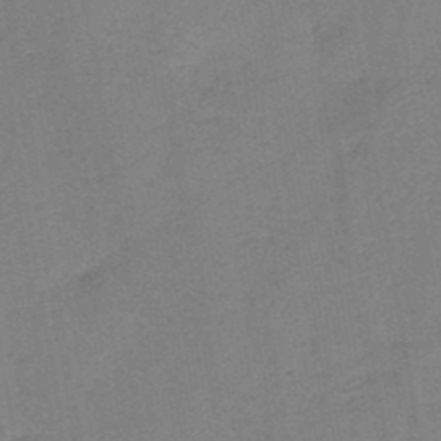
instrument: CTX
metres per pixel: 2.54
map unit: HNb
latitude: -46.5196
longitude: -38.0444
